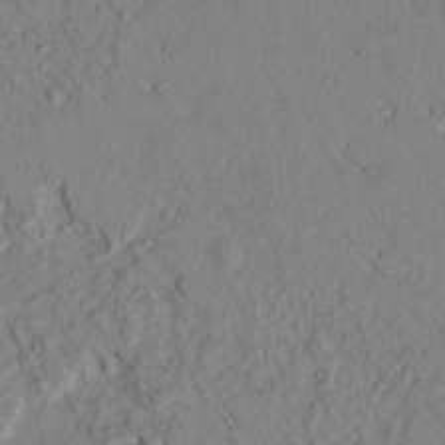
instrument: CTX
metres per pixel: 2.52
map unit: lAvf
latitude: 7.5938
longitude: 160.5952
